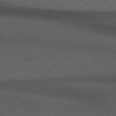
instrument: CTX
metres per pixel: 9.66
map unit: Hpe
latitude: 78.0255
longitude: -158.7057
